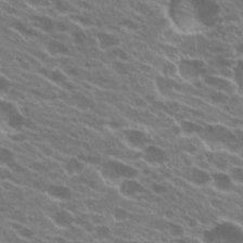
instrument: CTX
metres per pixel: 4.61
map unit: Hto
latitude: 23.1025
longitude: -38.3845
